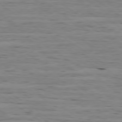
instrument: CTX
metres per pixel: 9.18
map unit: Ap
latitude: -79.4643
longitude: -101.4238
